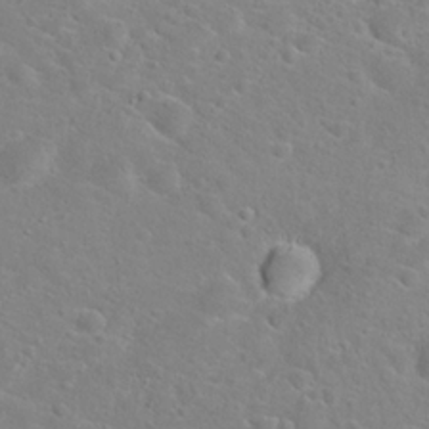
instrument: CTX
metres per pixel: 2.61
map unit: Hto
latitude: 22.3467
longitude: -45.0080
